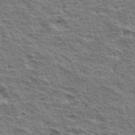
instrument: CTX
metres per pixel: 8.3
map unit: Hto
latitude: 34.6112
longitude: -43.7639
